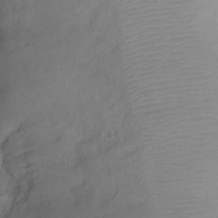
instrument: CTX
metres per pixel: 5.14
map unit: Ht
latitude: -8.5763
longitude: -34.5168
